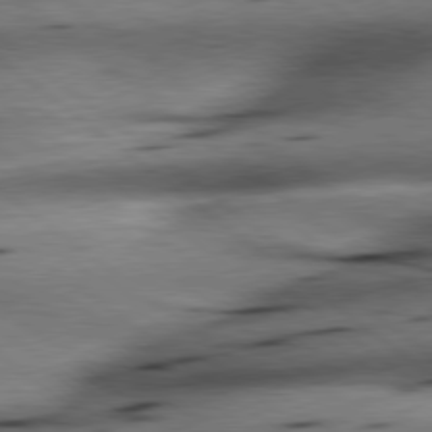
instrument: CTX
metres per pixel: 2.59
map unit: lApd
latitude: 79.1970
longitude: -140.9513
